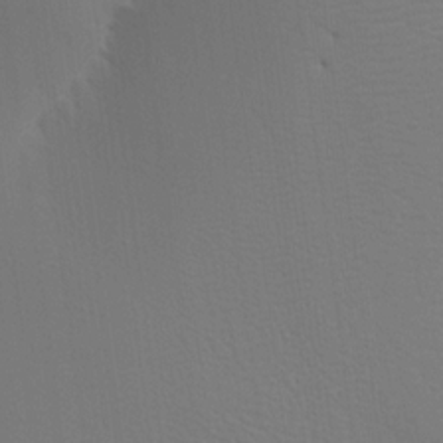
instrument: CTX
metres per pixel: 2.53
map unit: Aa
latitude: 15.1593
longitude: -147.5560
